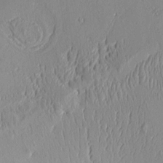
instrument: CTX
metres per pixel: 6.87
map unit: Aa
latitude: 9.0270
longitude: -130.7247
